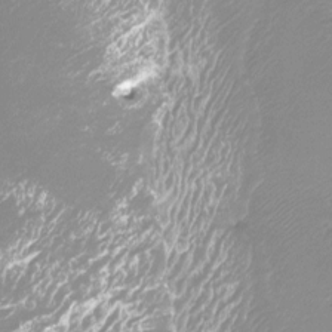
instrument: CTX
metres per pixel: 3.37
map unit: Htu
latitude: -13.1620
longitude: -49.3293
